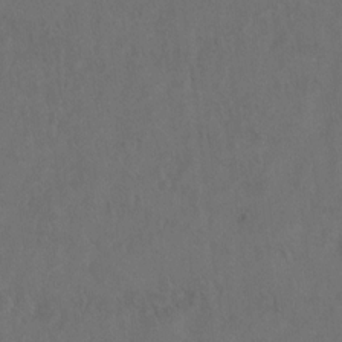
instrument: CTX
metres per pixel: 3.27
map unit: Hto
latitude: 8.2712
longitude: -35.1592
